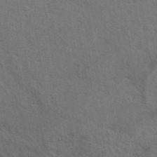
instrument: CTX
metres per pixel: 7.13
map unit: eAb
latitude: 42.1956
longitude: 107.9556
